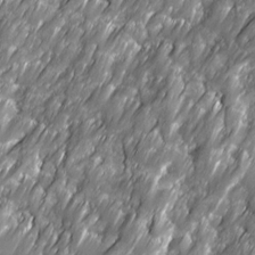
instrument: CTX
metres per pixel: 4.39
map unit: Ave
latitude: 16.3467
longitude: -135.3670
